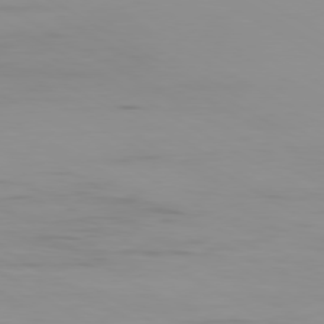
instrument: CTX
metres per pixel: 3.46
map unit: Ap
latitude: -79.6533
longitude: -92.5168
